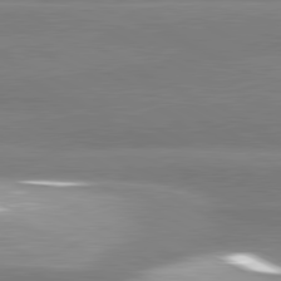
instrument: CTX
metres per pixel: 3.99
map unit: lApd
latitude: 81.1214
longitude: -135.8016
